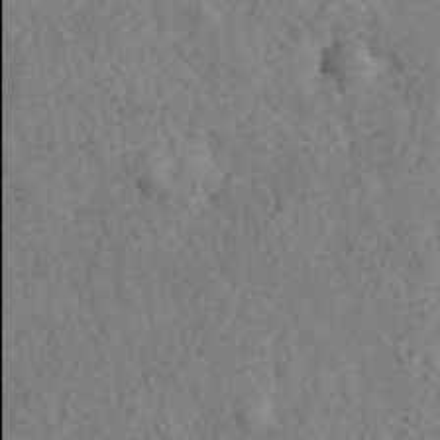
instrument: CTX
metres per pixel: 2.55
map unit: ANa
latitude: 40.5167
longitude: 18.0094
